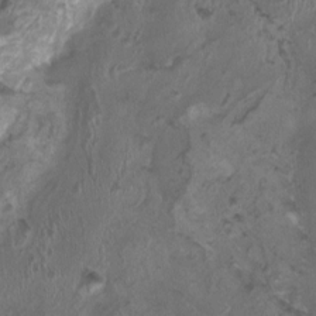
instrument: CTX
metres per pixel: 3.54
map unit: HNhu
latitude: 3.0458
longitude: 3.5210
